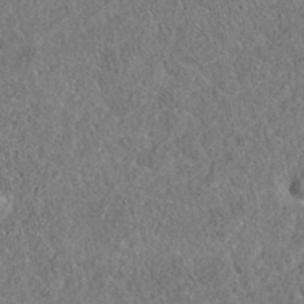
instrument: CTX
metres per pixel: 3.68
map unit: eAb
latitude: 35.6694
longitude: 106.9542
